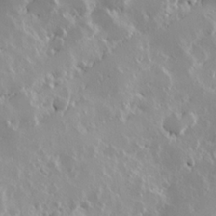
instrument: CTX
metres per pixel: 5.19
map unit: Hve
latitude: 24.1011
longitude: 146.0283
